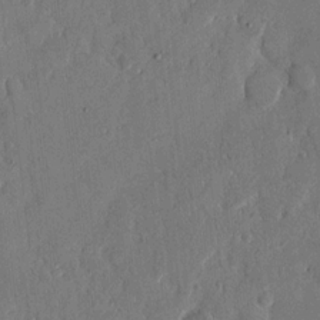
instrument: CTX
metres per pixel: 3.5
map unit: eHh
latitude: 12.9892
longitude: -68.0822
